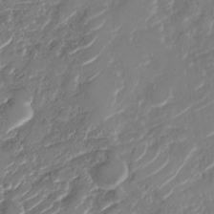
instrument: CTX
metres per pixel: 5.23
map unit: Nhu
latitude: -29.6344
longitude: -71.8583
